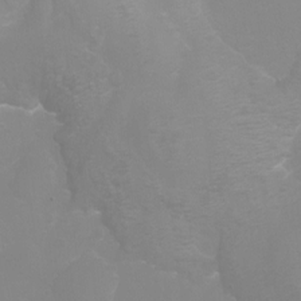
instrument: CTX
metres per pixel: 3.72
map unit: Ht
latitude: -6.3873
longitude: -29.5938
